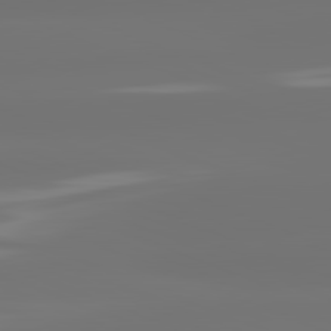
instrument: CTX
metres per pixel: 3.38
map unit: lApd
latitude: 82.1199
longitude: -167.8961
